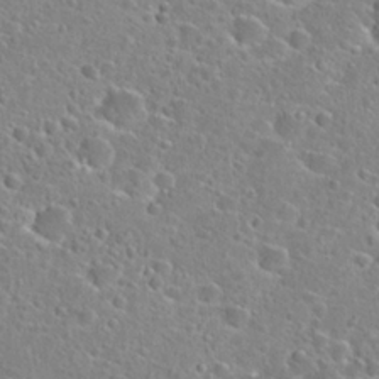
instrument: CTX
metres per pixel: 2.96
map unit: Hto
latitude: 24.3278
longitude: -46.3845
